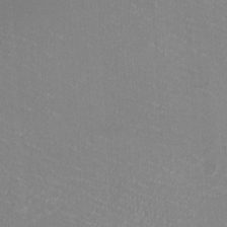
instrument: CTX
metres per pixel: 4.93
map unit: HNhu
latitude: -1.8801
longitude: -1.8016
